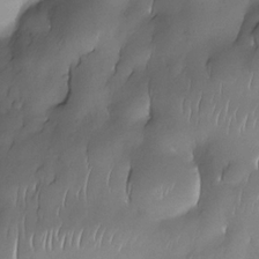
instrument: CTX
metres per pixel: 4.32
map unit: Nhe
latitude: -31.0675
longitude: -140.0822
